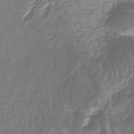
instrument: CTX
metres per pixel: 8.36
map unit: lHb
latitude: -44.0472
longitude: 77.6344
